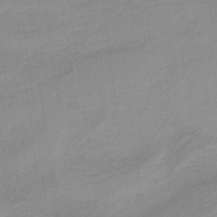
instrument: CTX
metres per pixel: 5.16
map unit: HNb
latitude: -36.4629
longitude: 56.1039
